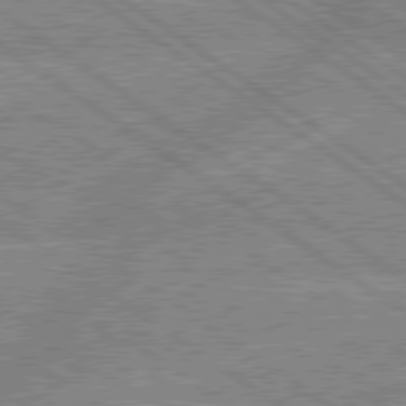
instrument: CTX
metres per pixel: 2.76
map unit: lApd
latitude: 79.1781
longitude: -157.7260
